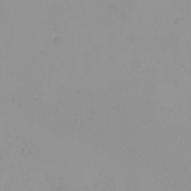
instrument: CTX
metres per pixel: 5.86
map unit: eHh
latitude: -1.5966
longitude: 19.5777
